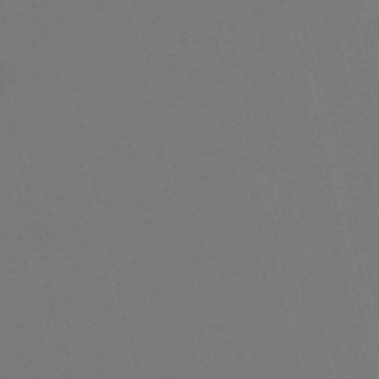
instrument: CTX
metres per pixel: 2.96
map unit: Nve
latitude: -59.4832
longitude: 63.5399
